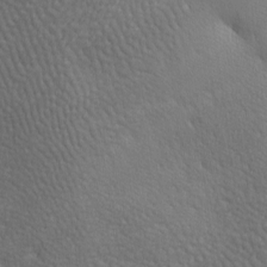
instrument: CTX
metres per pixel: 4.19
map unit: lAa
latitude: -8.1228
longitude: -125.4615
